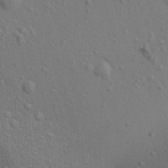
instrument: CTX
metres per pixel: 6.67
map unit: Aa
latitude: 22.9703
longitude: -138.7057
